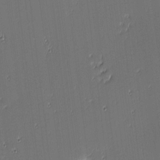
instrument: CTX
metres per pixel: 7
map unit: eHh
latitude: -3.7666
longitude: -82.8569
